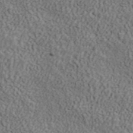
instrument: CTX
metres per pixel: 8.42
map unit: ANa
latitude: 42.1011
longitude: 29.3699
